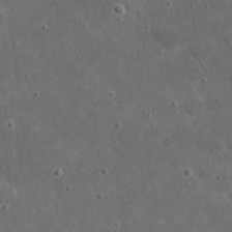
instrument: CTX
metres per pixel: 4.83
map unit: eHh
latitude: 20.7058
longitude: -65.4804
